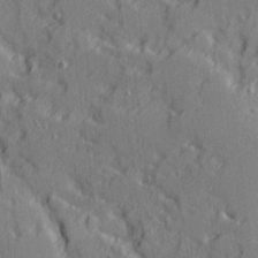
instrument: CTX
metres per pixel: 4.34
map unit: Ave
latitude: 10.4601
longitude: -101.9339
